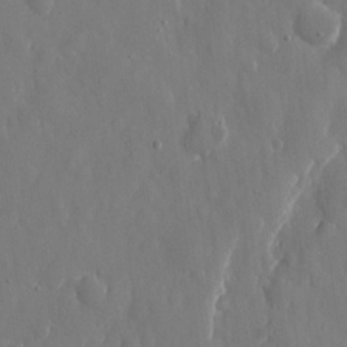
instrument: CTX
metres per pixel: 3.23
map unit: eHh
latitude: 10.3845
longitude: -70.9891
